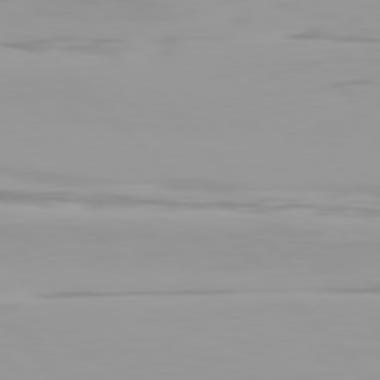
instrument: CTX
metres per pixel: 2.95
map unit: Hpe
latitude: 77.6127
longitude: -166.7435
